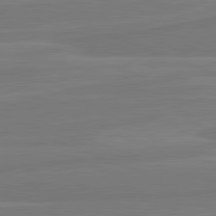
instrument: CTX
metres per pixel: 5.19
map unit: lApd
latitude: 82.0255
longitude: -175.6883
